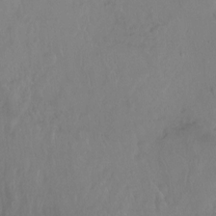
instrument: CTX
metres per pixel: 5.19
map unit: Ht
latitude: -14.1606
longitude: -44.2144
